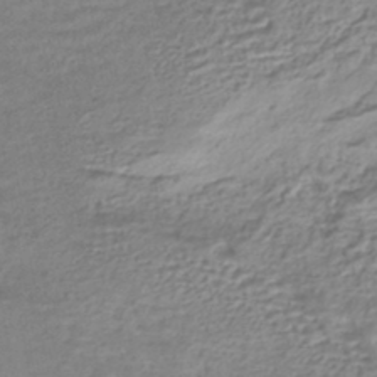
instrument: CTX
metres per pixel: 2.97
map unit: HNhu
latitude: -43.9556
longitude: 102.3306
